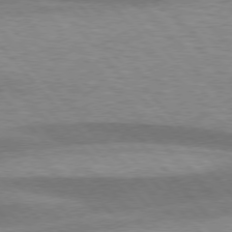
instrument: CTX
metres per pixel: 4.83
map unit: lApd
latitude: 75.9717
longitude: -59.0647
